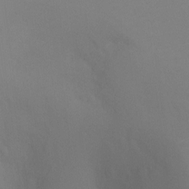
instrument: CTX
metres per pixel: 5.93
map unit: Ht
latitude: -10.5952
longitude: -29.3293
